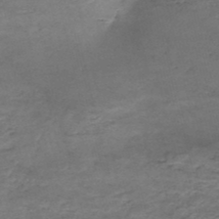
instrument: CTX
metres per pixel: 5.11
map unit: Nhe
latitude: -48.1606
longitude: -171.1592
